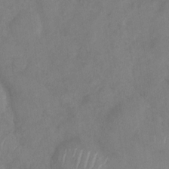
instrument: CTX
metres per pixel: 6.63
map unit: Nhu
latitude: -30.2172
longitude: -63.3293
